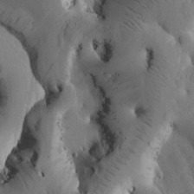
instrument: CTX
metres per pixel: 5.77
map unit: Htu
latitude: -2.7274
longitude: 168.8974
